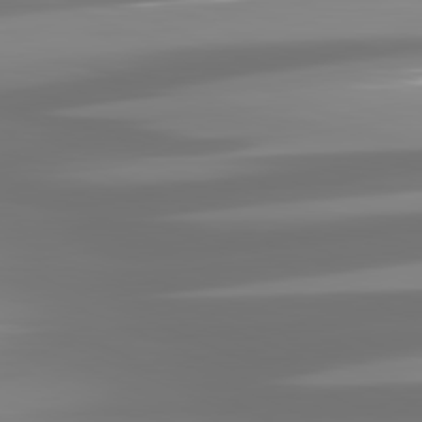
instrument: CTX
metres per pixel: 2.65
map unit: lApd
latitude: 81.5749
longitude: -137.6694
